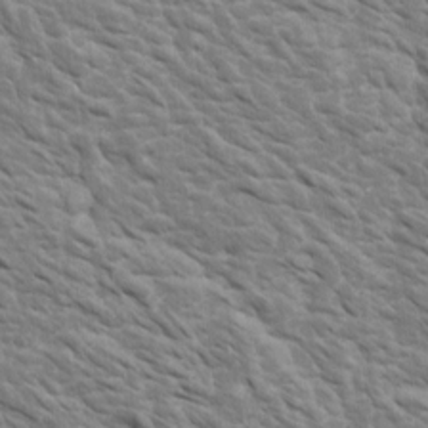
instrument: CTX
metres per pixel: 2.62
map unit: Htu
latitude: 2.5923
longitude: 142.3306
